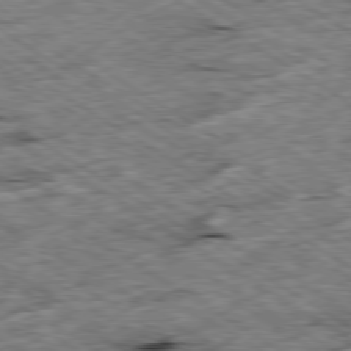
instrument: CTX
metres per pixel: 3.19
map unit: Ap
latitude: -79.8044
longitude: -86.5546
